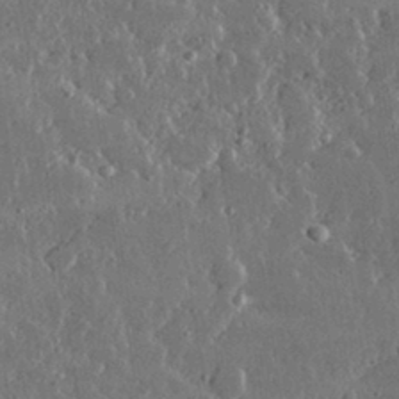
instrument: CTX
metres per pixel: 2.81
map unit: lHvf
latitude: 32.0822
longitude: -90.1011
